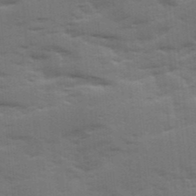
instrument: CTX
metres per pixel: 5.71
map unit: Ave
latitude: 11.9906
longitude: -102.2144
